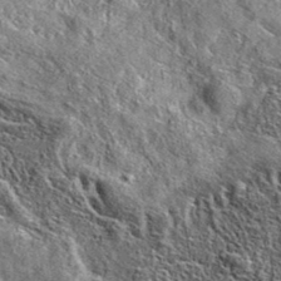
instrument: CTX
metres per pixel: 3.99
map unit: eAb
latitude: 37.0458
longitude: 109.7667
